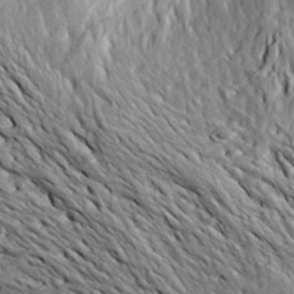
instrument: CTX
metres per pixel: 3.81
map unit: Aa
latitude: 19.7260
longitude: -149.8205
